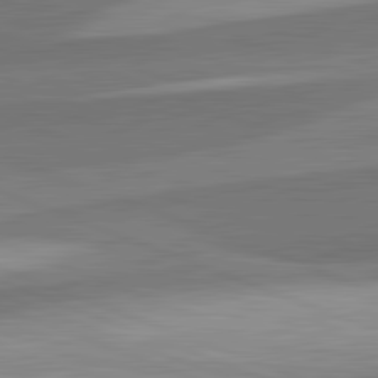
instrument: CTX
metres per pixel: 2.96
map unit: lApd
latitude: 82.4412
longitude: 137.8422
